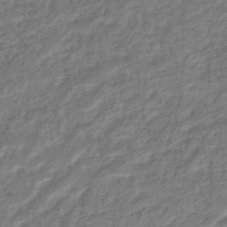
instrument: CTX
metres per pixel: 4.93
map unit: HNhu
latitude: -44.7841
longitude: 102.8786
